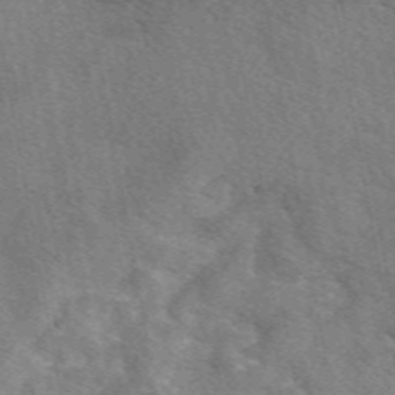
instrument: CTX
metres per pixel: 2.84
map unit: eAb
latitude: 50.1577
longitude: 110.5006
